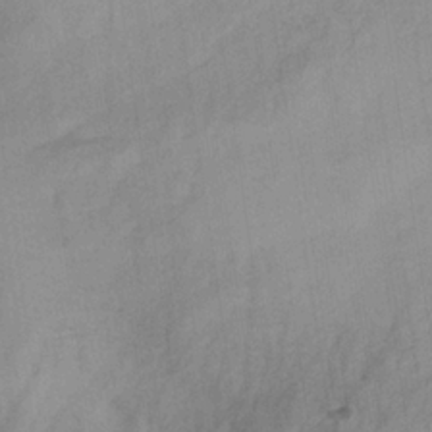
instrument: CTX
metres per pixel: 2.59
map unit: HNb
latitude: -31.3132
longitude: 63.4265
